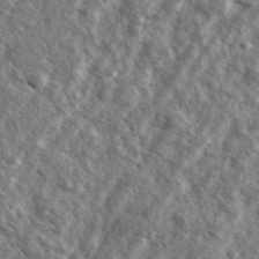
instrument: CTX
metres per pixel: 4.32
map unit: Ave
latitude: 37.5749
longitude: -110.4979
